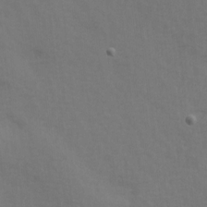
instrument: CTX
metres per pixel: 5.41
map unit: Ave
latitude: 14.4790
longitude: -105.4049
